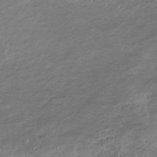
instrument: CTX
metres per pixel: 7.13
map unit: lHb
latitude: -34.8975
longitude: 67.9745
